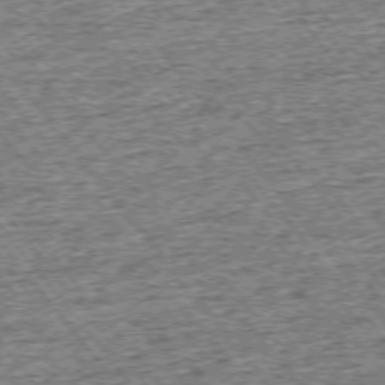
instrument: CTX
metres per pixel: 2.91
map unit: Ap
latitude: -75.4266
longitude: -91.8961
